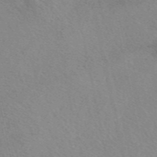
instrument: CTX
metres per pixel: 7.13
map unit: eAb
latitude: 49.2915
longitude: 106.4629
